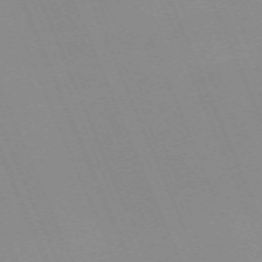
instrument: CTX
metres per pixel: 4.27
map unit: Nhu
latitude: -67.5399
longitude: 38.8597
